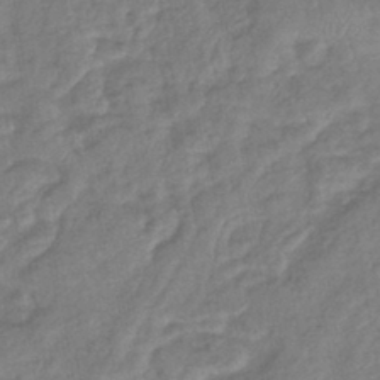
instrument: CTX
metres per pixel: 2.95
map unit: lHb
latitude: -41.5021
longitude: 80.6897
